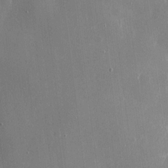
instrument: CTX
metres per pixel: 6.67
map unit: eHh
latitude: 10.5168
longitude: -69.7072
